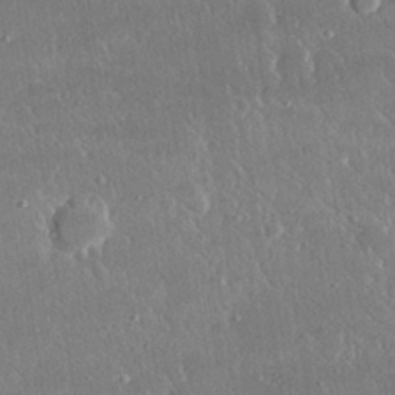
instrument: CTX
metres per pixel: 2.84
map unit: lHvf
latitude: 30.5168
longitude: -92.7057
